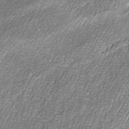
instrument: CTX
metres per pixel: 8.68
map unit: Ave
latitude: 16.7246
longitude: -136.8947
